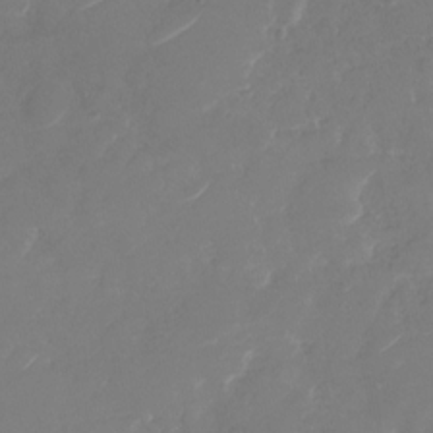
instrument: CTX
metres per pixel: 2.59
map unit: Nhu
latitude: -29.4643
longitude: -70.7624
